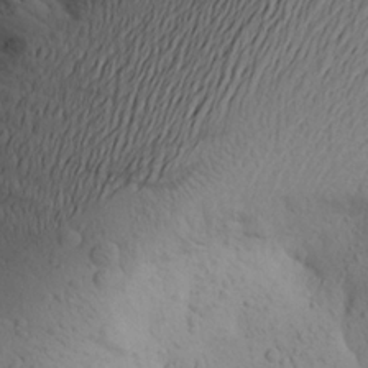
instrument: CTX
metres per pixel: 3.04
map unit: Aa
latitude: 24.5923
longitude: -145.7827
